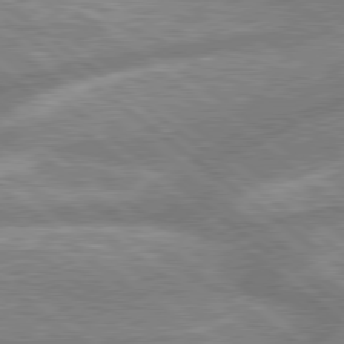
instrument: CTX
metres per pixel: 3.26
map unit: lApd
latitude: 78.9892
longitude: -158.3656
